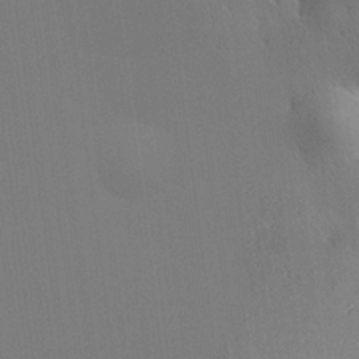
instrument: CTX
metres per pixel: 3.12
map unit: Hve
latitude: 18.6112
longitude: 150.0661
